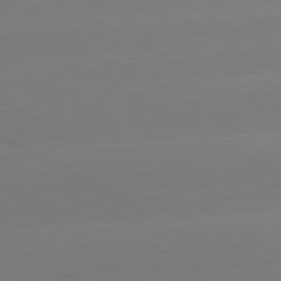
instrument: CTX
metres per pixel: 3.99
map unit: lApd
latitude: 80.5735
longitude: -147.0270
